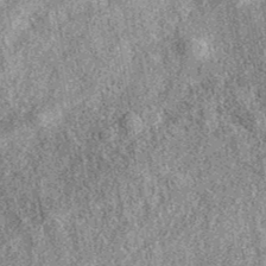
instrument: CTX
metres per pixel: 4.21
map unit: eAb
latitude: 38.9703
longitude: 108.6896
